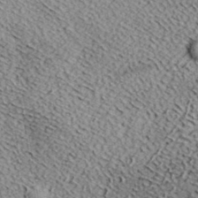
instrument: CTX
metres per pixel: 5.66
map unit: eHh
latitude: 37.0837
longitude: -80.2900
